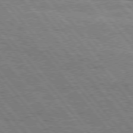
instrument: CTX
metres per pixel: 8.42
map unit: Hpe
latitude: 75.4804
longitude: -139.3104
